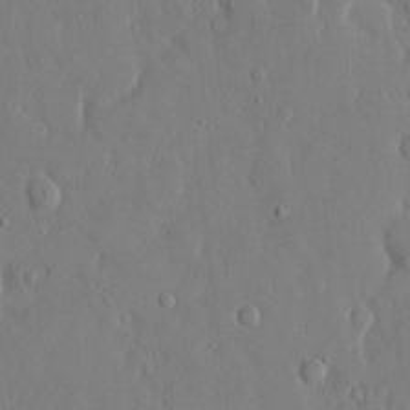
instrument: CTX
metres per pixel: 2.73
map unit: eHh
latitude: 13.5182
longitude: -69.6316
